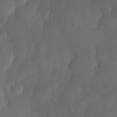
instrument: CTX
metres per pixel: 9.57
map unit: Nhe
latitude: -33.6155
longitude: -145.5371
